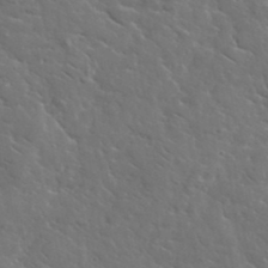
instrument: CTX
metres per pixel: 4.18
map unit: lHvf
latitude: 37.6316
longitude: -91.9150
